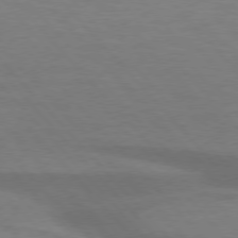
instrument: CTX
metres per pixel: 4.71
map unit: lApd
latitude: 76.1766
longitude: -59.1970
